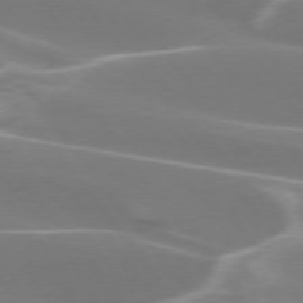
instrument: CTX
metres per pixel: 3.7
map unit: lApd
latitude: 75.3482
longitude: -62.8191
